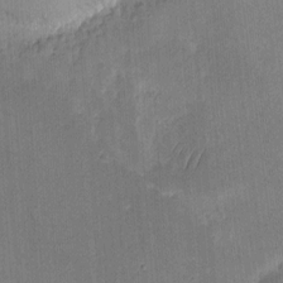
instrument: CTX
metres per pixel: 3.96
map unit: eHh
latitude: 8.2145
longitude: -73.3104
